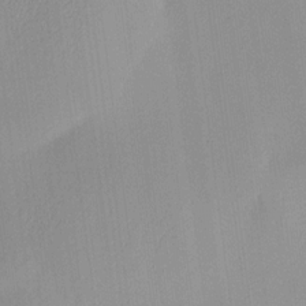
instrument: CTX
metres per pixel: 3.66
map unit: HNhu
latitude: 13.5371
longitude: 12.6330
